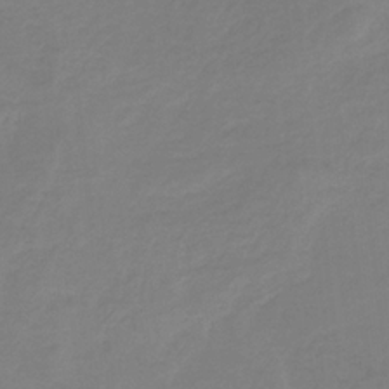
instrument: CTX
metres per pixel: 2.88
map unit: HNb
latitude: -33.1809
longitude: 61.0864
